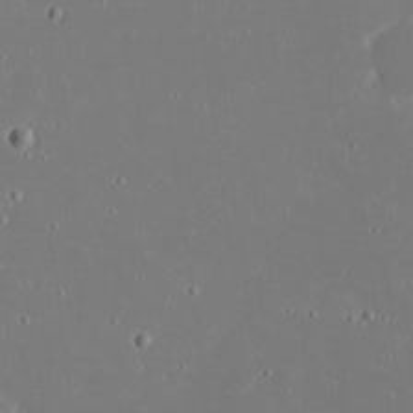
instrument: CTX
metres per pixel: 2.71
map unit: eHh
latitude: 20.1200
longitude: -72.6491
